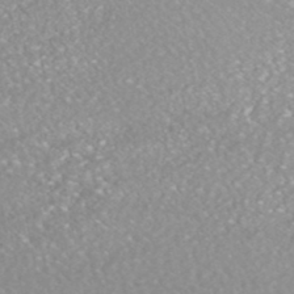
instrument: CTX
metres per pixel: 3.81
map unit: HNhu
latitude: -48.7275
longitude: 102.5763
